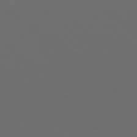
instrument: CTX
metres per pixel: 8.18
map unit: Hpe
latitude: 78.5357
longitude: -175.4426
